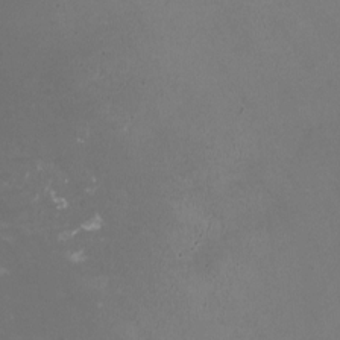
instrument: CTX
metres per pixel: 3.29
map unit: HNhu
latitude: -0.4818
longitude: -2.8380
